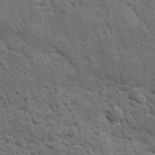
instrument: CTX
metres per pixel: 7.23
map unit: Ave
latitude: 10.7246
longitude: -103.5938
